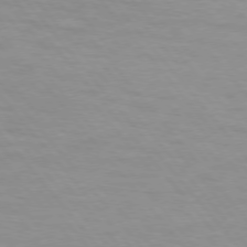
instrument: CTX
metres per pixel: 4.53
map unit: lApd
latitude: 74.1767
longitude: -60.3089
